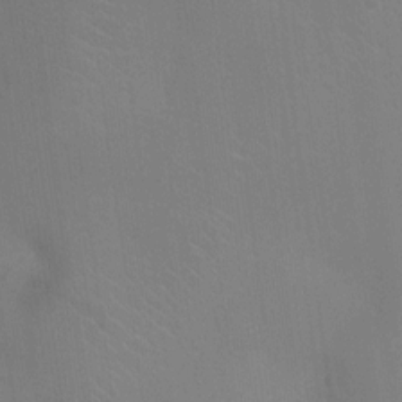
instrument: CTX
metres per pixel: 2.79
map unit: Ht
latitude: -3.1242
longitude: -17.3671
